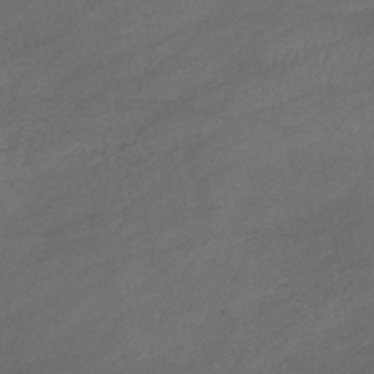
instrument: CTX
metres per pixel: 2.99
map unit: lHb
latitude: -38.6141
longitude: 69.1242
